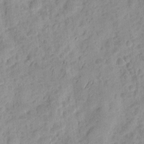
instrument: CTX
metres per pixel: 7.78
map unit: eHh
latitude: 8.7435
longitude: -74.7246
